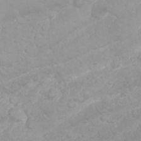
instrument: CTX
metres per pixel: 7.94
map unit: Nhu
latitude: 26.5735
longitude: -62.0444
